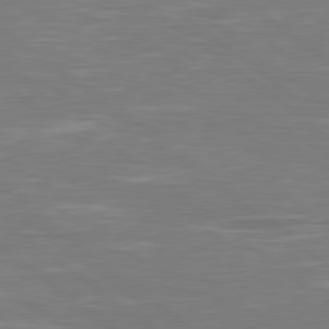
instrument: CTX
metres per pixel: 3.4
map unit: Hpe
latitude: 78.8569
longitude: -126.3845
